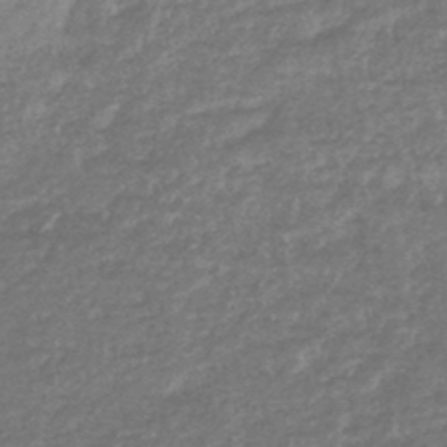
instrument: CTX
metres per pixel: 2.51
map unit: lHb
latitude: -44.8219
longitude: 79.6155
